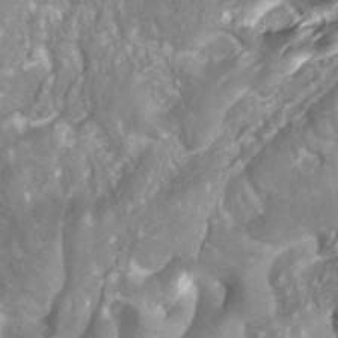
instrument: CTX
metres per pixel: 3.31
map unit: ANa
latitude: -38.0472
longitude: 97.4832
